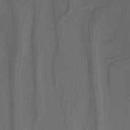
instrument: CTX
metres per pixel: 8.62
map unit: Nhu
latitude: -4.7652
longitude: -94.3467
